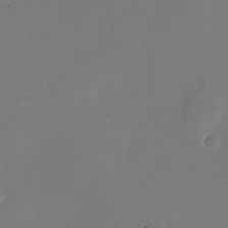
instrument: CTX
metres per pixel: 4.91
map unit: Nhu
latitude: -25.4265
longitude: -71.6127
